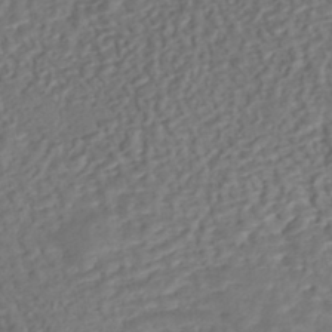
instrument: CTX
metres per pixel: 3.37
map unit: eHh
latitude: -43.2564
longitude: 120.6518
